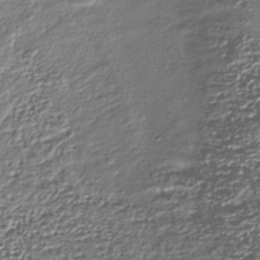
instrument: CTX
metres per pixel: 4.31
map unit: Nhu
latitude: -37.9178
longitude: -82.0822
